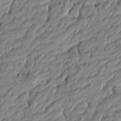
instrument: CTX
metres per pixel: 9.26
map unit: Htu
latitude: -5.9556
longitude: 177.5588
